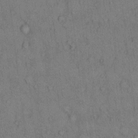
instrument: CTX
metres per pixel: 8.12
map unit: Hto
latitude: 9.9717
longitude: -59.4615
